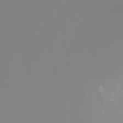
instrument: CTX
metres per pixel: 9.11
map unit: Ht
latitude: -13.5021
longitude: -50.6679
